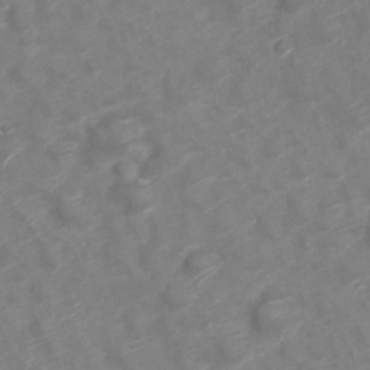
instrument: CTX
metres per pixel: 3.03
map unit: Nve
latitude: -19.9367
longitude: 106.3496
